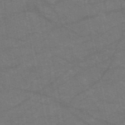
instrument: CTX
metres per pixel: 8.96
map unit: HNb
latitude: -55.4643
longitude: -39.8205
